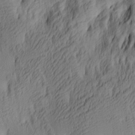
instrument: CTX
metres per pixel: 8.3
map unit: lAa
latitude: 4.0633
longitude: -114.3467
